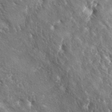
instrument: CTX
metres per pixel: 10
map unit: lAa
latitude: -5.9367
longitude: -125.2726
